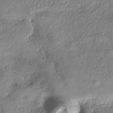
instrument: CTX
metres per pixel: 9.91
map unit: eHh
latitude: -42.0849
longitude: 122.7275
